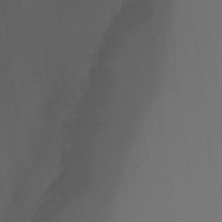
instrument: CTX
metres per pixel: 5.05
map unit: Ht
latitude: -6.4629
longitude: -34.5545
